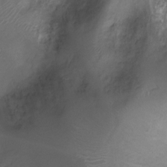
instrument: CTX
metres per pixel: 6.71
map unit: Ht
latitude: -10.1795
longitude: -20.0444
